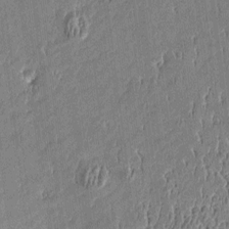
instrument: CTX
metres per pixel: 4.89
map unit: Htu
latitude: -5.3509
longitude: 176.4440
